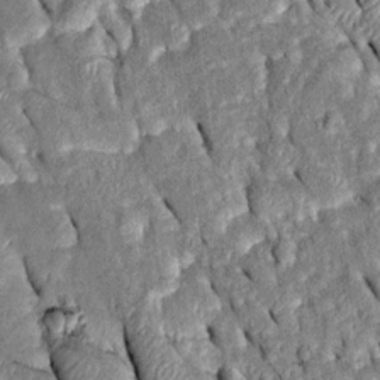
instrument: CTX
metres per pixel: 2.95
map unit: Htu
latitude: -0.5196
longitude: 149.7478
